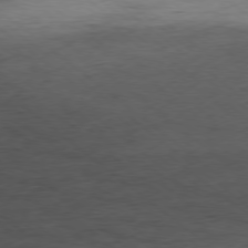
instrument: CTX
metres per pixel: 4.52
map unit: Ap
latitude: -78.6329
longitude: -92.5168
